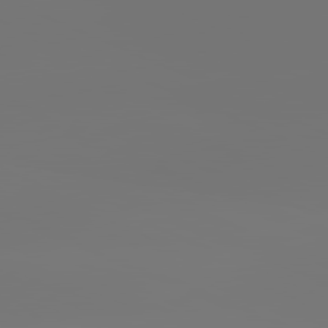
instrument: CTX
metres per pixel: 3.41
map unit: lApd
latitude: 81.6694
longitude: -152.6113
